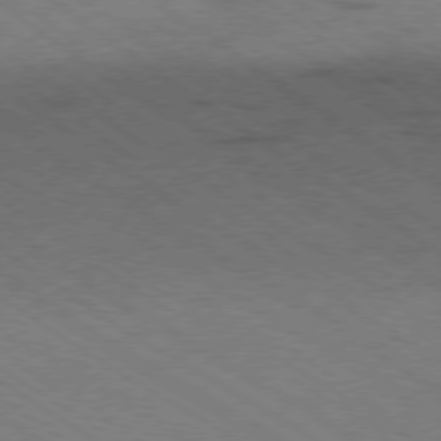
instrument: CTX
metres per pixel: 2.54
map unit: Hpe
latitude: -78.3117
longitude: -21.8206
